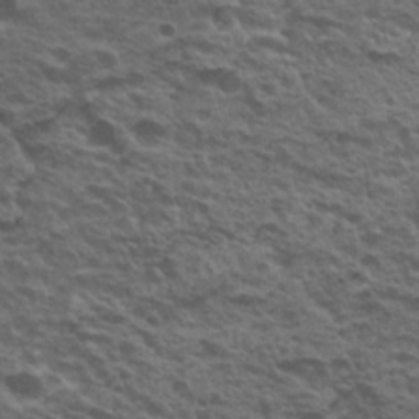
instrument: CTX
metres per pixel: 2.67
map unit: Nhu
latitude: 19.8961
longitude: -31.1781
